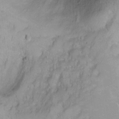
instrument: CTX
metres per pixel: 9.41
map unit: Ht
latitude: 3.0836
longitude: -35.0647
